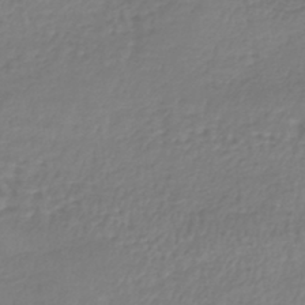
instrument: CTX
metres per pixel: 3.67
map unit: lHb
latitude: -41.6344
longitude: 69.1242
